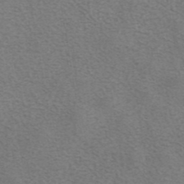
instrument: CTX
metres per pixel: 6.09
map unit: eAb
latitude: 42.1200
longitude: 105.7288
